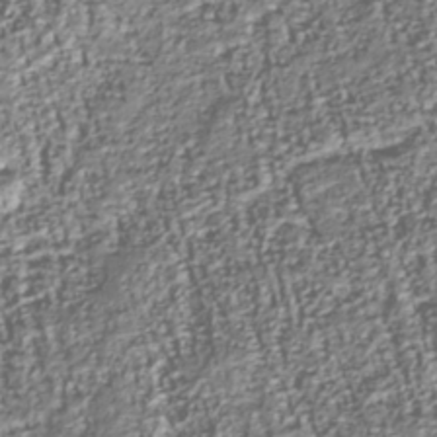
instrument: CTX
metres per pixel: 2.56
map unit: Nhu
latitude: -39.8611
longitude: -82.5923
